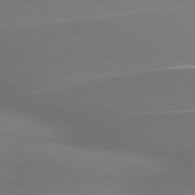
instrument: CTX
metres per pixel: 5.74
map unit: lApd
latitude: 79.7450
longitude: 178.9730
